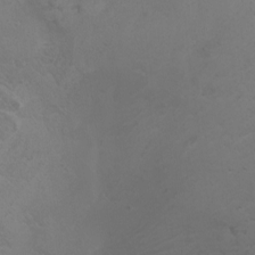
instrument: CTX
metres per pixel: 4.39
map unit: Htu
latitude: -7.2754
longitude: -65.5938
